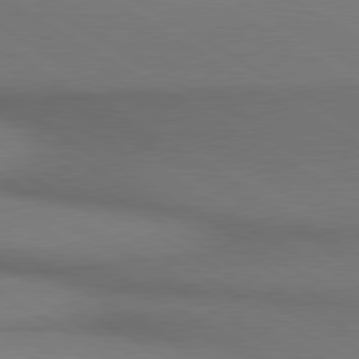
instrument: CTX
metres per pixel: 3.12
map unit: lApd
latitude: 80.4979
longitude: 156.1795
